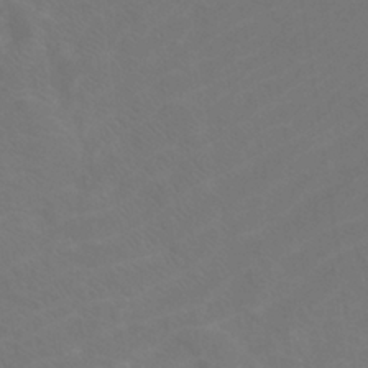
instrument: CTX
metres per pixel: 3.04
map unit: Htu
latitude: -11.0675
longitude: -71.8961
